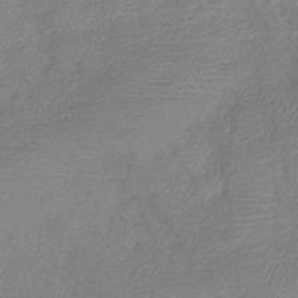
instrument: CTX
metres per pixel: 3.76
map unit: lHb
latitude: -40.4629
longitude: 77.4832
